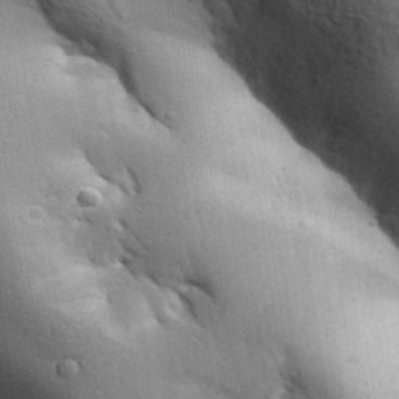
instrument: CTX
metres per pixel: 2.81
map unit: Aa
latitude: 33.1214
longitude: -144.1767
